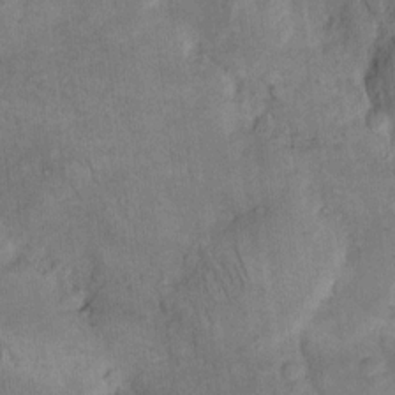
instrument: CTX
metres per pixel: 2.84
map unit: eHh
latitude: 14.5924
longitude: -65.4237
